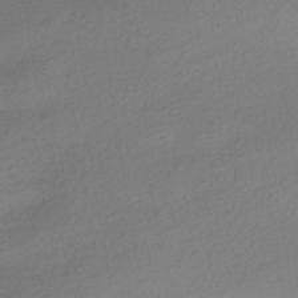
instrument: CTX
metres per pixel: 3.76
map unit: HNhu
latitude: -40.2739
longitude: 95.5210
